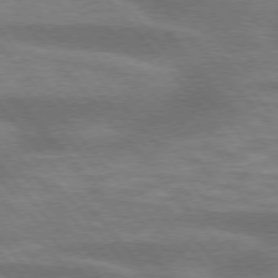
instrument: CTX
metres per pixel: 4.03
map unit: lApd
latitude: 75.5371
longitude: -58.5546
